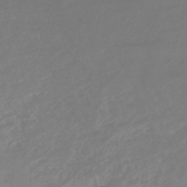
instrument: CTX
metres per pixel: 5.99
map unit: lHb
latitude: -44.8408
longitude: 79.5021
